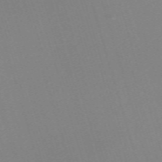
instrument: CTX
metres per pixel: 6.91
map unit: eHh
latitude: -62.2550
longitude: 50.1795
